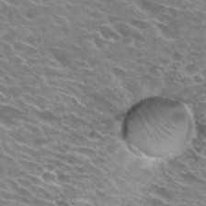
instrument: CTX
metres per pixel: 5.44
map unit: Hto
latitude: 29.4993
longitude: -42.6868
